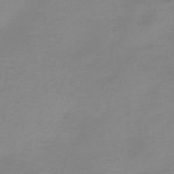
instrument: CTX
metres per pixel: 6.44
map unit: HNb
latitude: -44.5196
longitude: 53.1620
